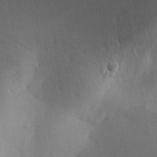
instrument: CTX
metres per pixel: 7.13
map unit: Aa
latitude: 30.1956
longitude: -142.5168
